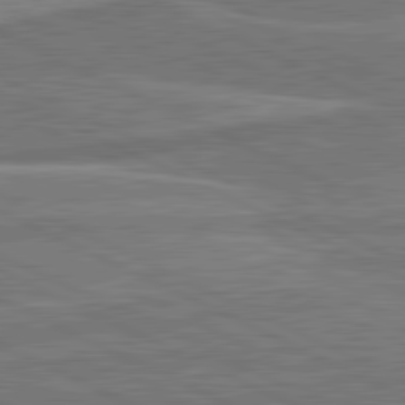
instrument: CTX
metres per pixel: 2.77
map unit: lApd
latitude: 81.3293
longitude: 140.8408
